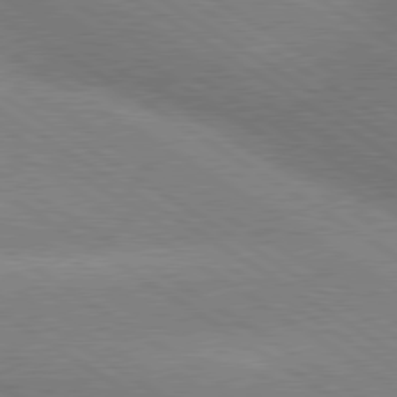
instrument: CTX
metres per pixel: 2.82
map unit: lApd
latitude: 79.7450
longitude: -152.2901
